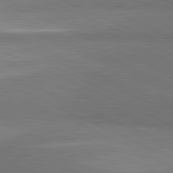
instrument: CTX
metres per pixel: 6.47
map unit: lApd
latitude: 81.8016
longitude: 157.1998
